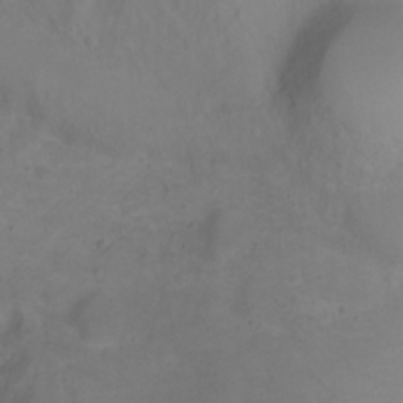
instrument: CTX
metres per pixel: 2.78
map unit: Ht
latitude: 1.9717
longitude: -34.0822
